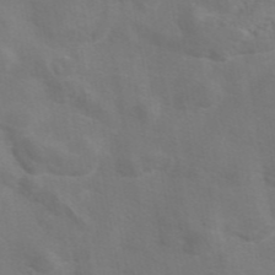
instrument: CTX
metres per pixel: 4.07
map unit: eAb
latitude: 45.1781
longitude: 125.6722
